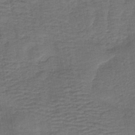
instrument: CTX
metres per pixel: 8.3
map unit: HNb
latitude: -42.4817
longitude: 50.8408
